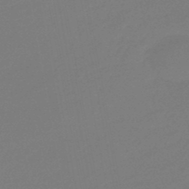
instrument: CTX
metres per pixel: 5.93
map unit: eHb
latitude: -46.6707
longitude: 88.6896
